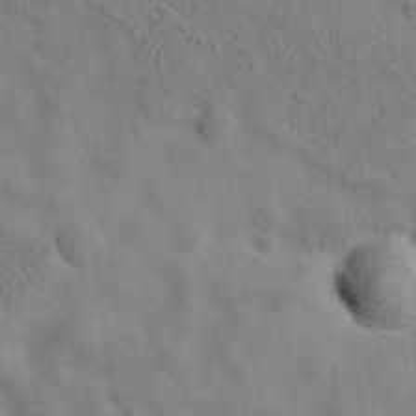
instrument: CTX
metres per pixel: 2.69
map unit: eAb
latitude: 35.0269
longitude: 108.6329
